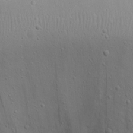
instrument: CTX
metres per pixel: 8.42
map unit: eHh
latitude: 17.2348
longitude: -71.5749
